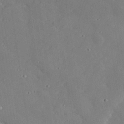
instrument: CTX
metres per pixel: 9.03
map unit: lHvf
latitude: 33.0270
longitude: -83.9906
